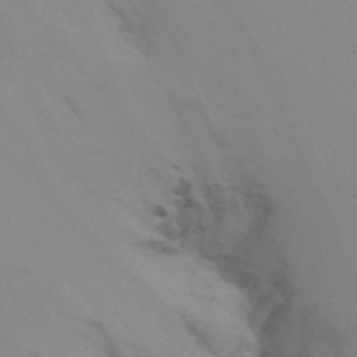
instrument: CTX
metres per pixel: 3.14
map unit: Nhu
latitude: -14.4251
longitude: -56.0822
